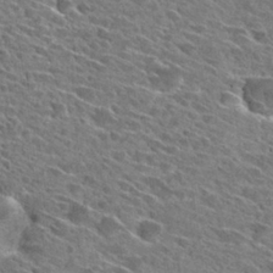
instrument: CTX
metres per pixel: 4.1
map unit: Hto
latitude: 27.3482
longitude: -43.1403
